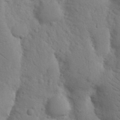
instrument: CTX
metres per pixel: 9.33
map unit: Nhu
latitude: 18.4601
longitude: -76.1011
